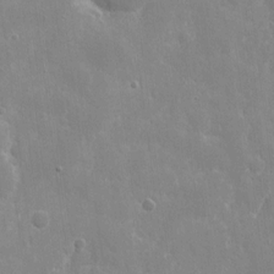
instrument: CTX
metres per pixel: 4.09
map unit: eHh
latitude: 9.2915
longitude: -69.7261
